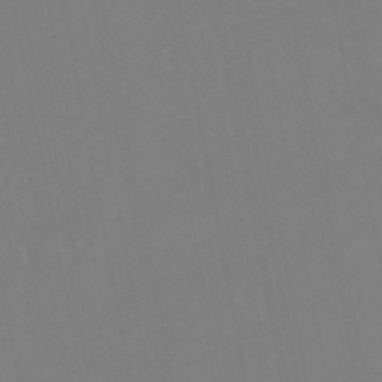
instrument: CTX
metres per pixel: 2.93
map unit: eHb
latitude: -49.7100
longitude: 84.6896
